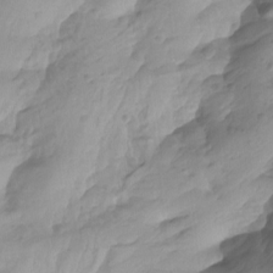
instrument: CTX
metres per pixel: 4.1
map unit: Nhu
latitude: -13.7289
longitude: -63.5182
